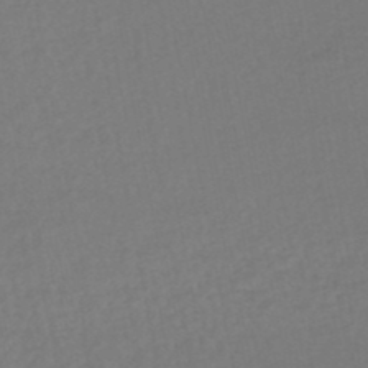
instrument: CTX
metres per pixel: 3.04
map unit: HNhu
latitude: -48.3873
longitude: 99.8989
